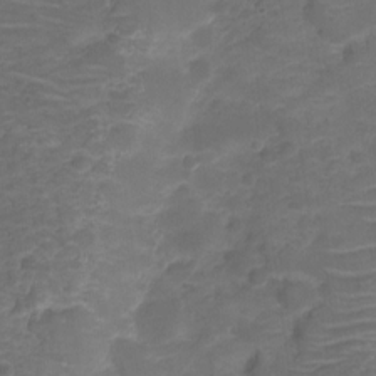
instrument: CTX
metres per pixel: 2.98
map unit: HNhu
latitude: -21.1809
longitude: 85.2187
